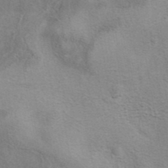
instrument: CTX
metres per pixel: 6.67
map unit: eAb
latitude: 40.6112
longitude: 105.9745
